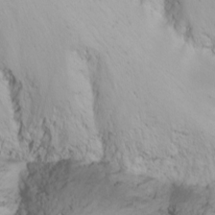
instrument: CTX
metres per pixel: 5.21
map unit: Nhu
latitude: -6.8408
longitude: -66.1955
